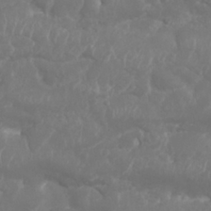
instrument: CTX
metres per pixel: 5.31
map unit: Nhu
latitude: 25.9717
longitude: -61.6316
